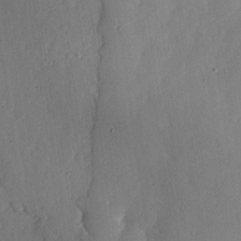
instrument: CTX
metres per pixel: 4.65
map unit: lHvf
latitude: 20.3090
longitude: -115.5938
